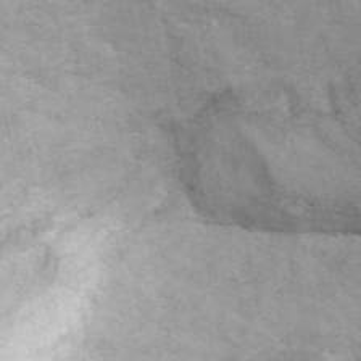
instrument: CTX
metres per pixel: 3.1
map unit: ANa
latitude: 45.4804
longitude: 26.3117
